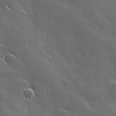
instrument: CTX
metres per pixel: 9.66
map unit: Hve
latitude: 27.8961
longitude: 144.6141
